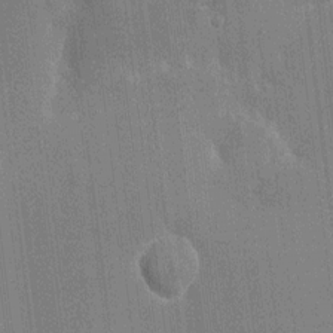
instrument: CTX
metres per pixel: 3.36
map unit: HNhu
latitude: 7.4426
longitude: -5.5371
